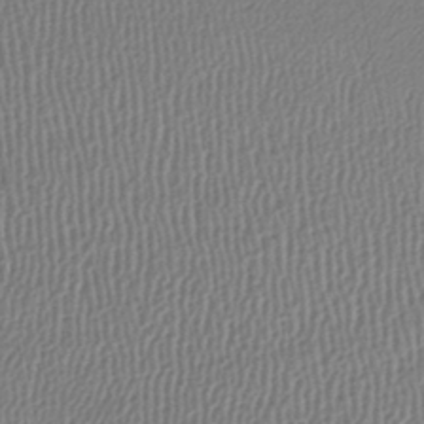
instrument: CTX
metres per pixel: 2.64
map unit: lHb
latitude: -43.9367
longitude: 61.5966
